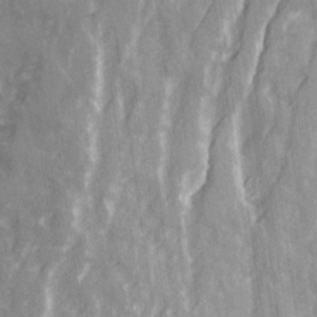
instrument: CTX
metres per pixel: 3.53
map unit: Ave
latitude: 20.7058
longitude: -132.1578
